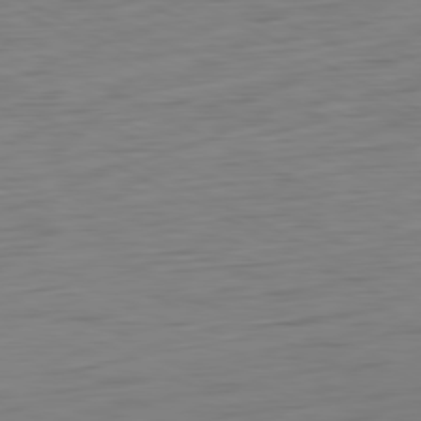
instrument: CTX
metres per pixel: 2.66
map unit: Ap
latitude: -80.7841
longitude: -61.0080
